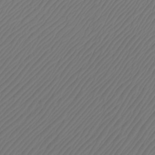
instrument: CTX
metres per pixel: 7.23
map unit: Htu
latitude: -7.5777
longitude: -65.7450
